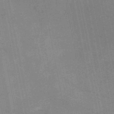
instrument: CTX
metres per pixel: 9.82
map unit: HNb
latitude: -52.2361
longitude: -49.4048
